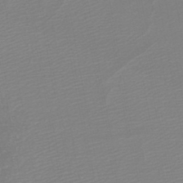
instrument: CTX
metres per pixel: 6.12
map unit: lHb
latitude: -46.2928
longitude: 57.1053
